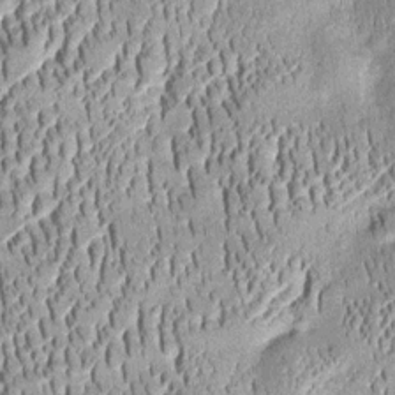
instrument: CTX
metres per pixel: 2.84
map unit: Htu
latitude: -0.0850
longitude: 149.8990
